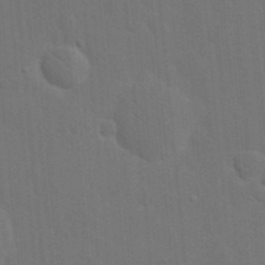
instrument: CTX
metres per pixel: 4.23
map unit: eHh
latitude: 19.6316
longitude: -64.1200
